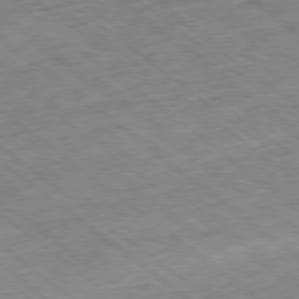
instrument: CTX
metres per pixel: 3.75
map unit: Ap
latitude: -78.9541
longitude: -48.3656
